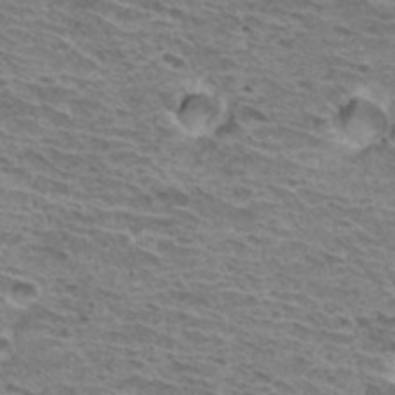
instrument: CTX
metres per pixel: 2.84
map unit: Hto
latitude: 32.8191
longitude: -39.9717
